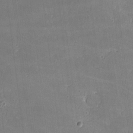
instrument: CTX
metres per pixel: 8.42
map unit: lHvf
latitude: -9.1809
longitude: -101.5560
